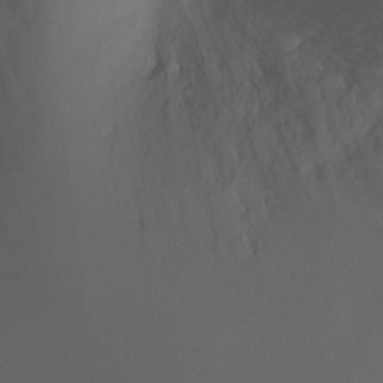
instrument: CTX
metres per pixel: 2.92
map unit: Ht
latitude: -0.4818
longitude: -45.7260
